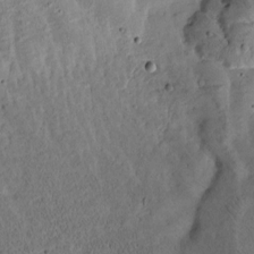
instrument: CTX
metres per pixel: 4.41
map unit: Htu
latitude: -3.3320
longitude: 166.6707
